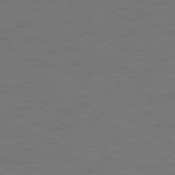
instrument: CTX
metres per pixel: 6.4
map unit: Ap
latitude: -77.6911
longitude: -75.2348
